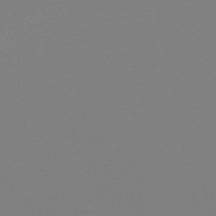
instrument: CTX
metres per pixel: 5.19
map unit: HNb
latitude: -45.9178
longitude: 56.2928
